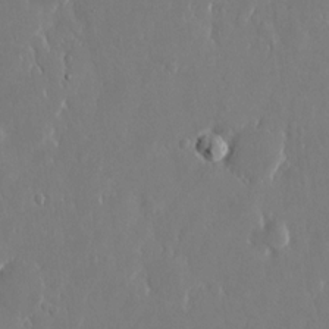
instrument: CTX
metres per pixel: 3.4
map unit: eHh
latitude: 14.0444
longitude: -71.5749
